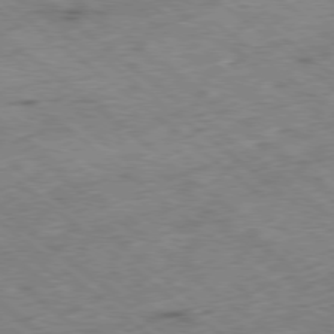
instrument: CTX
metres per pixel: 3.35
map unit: Ap
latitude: -79.0108
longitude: -48.8569
